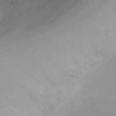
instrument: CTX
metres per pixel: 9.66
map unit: Ht
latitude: -1.3321
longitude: -19.8394
